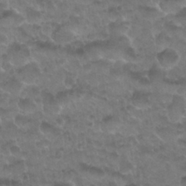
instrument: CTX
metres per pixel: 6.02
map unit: Nhu
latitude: 27.0081
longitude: -53.5182
